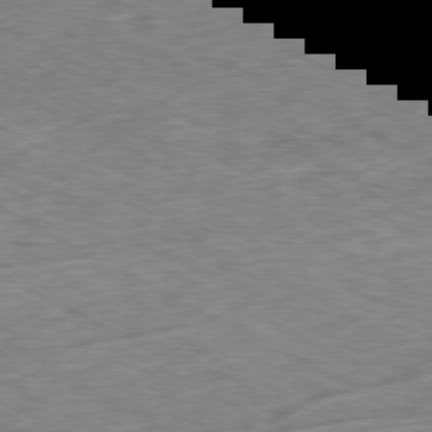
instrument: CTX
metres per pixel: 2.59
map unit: Ap
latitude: -80.4251
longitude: -72.6491
